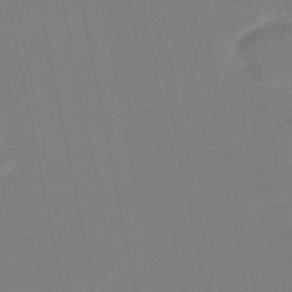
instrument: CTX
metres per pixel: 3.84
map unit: eHb
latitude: -45.1431
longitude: 87.5777
